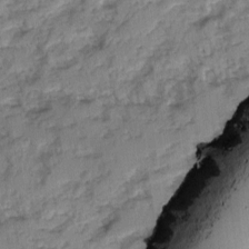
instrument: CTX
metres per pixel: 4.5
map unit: Ave
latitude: 0.4034
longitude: -110.3279
